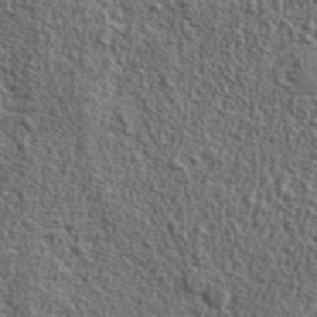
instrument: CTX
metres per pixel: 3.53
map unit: ANa
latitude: 41.2914
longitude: -86.7246
